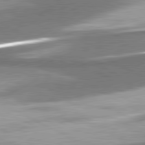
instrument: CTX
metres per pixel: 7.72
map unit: lApd
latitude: 81.2726
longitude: 168.4818
